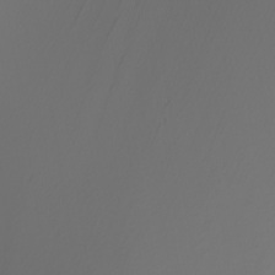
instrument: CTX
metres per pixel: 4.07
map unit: Nhu
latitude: -4.7274
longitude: -92.0822
